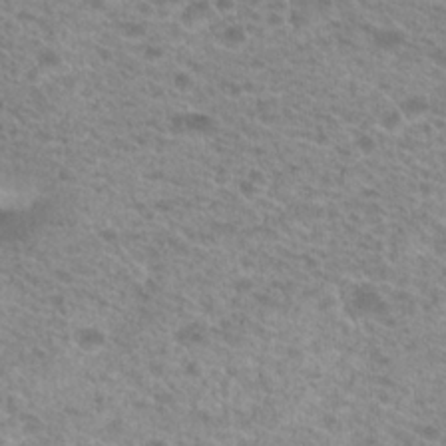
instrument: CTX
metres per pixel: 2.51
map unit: Hto
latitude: 21.4049
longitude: -37.7828
